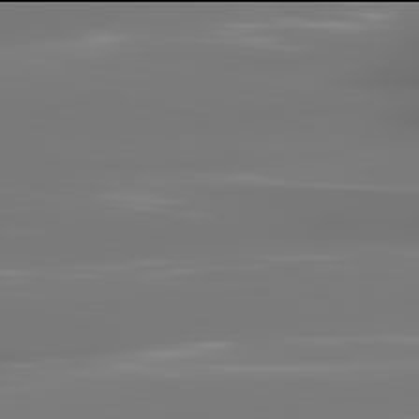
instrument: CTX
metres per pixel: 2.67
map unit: lApd
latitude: 81.9906
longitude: -146.1767
